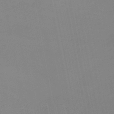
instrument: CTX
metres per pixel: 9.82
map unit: HNb
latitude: -47.6533
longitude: 58.4817
